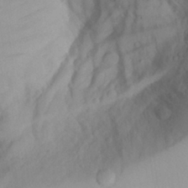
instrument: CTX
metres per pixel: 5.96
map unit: Aa
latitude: 28.3089
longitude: -134.0822
